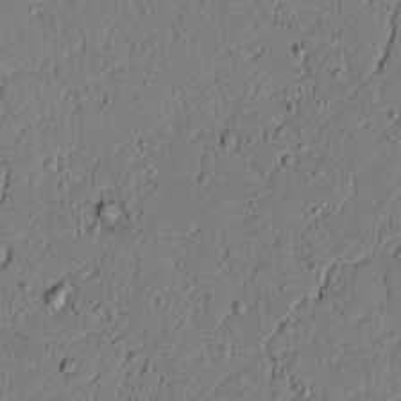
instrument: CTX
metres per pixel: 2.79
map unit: lAvf
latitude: 5.2159
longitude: 167.3321
